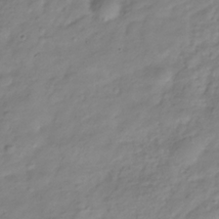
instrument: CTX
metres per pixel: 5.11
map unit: Hve
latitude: -32.4629
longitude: 90.2362
